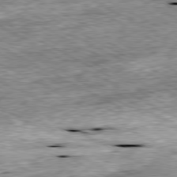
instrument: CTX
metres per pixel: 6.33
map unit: Ap
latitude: -80.5952
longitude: -88.8380
